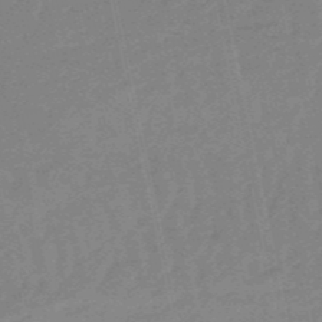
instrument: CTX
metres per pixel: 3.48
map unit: eHb
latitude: -50.8786
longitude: 78.2739
